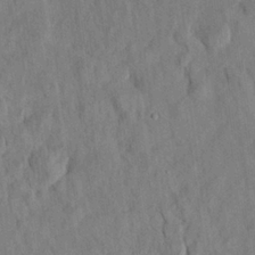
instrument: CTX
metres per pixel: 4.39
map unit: eHh
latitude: 24.7057
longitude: -80.1200
